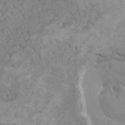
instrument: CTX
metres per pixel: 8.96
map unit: HNhu
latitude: 3.8205
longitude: -2.4412
